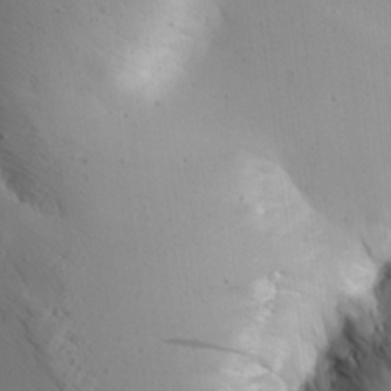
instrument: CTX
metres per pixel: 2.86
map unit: Aa
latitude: 21.3104
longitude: -143.6505
